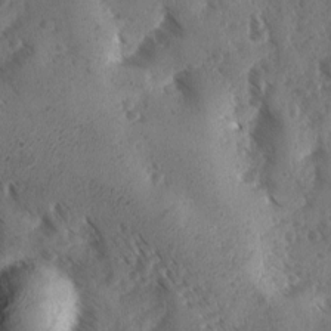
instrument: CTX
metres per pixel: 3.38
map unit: Ave
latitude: -10.2551
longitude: -118.7057
